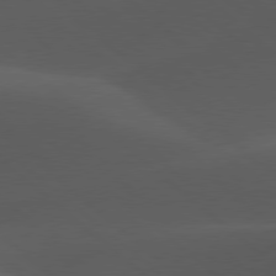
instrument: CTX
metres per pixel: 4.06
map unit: lApd
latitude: 78.0255
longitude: -54.9325
